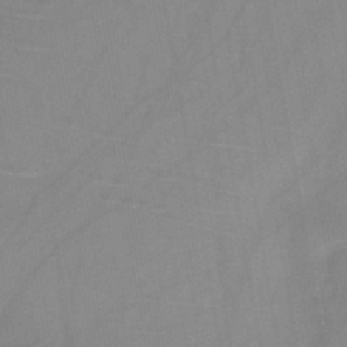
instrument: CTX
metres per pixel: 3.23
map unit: HNb
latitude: -44.9164
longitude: -39.7072
